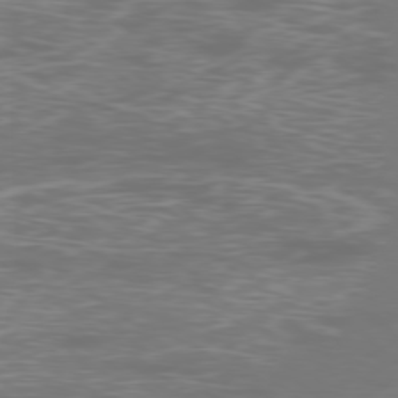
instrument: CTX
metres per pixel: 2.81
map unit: Ap
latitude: -78.8786
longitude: -62.5546
